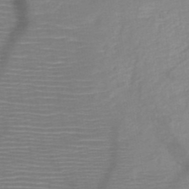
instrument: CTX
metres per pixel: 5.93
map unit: HNb
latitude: -48.4062
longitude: -45.0080
